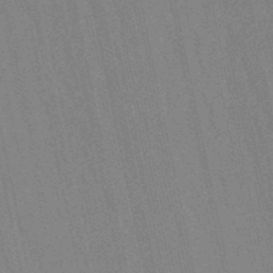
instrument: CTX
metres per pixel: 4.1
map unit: lHb
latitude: -49.8045
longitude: 69.6532
